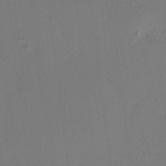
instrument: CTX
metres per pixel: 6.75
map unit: HNhu
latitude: 8.1956
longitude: 15.2943
